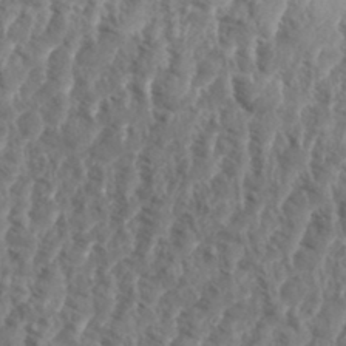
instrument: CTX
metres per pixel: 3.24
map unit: eHh
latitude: 35.2914
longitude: -137.8773
